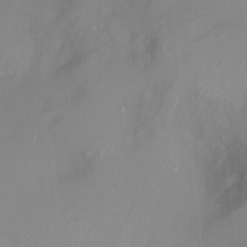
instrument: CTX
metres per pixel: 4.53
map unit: Nhu
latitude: -8.0850
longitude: -73.2537
